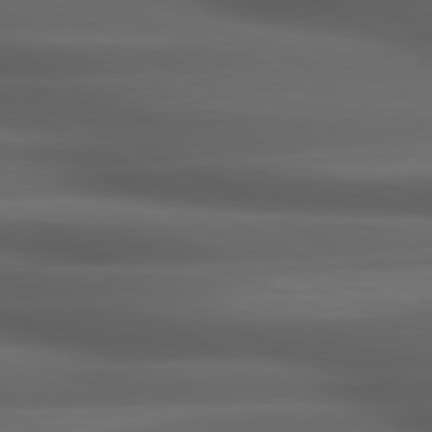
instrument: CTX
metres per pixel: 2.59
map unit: lApd
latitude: 79.2915
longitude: -119.4615
